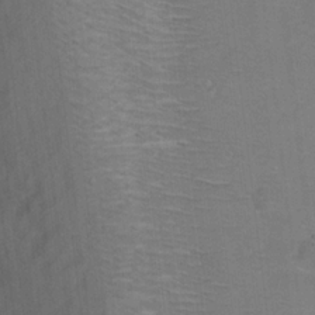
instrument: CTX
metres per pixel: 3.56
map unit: Hto
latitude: 17.3293
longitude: -39.0836
